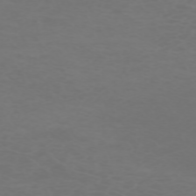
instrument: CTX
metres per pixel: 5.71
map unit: Nhu
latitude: -68.3684
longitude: 38.9164
